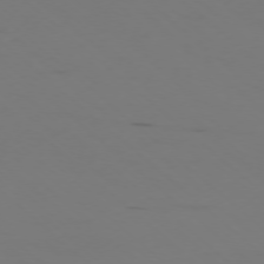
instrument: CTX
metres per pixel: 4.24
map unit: Ap
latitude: -76.6518
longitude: -67.7827
